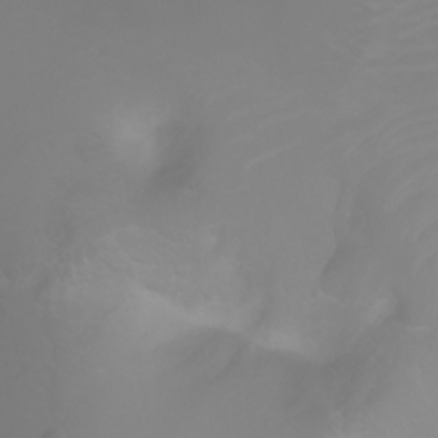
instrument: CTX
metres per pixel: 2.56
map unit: Ht
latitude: -2.3684
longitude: -61.4804
